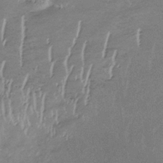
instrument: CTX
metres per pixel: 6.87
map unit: lHb
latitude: -34.1228
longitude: 68.0283
